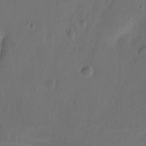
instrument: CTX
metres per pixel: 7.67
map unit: Hto
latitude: -12.0661
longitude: -39.5749
